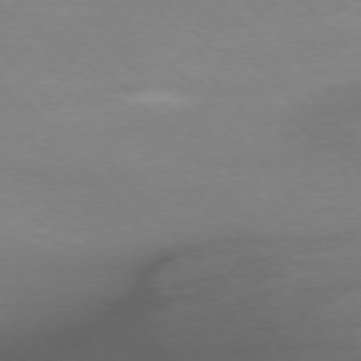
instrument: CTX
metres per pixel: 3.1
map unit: Ap
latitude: -76.3306
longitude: -92.7624
